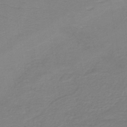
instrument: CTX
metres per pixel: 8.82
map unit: lHb
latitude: -41.7855
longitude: 52.5573
